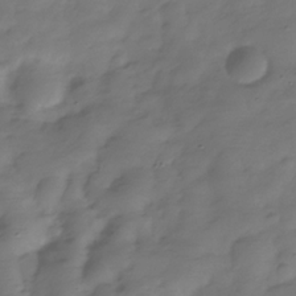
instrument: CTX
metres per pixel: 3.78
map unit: Hve
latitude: -31.6344
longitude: 91.0865
